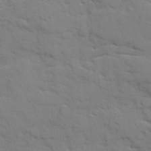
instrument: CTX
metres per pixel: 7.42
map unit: Ave
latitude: 18.7435
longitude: -129.2915
